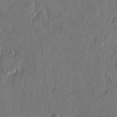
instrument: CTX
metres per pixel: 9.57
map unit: eHh
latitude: 13.5938
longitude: -68.5546
